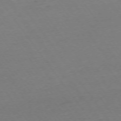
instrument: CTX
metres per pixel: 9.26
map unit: Ap
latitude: -74.6330
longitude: -84.9703
